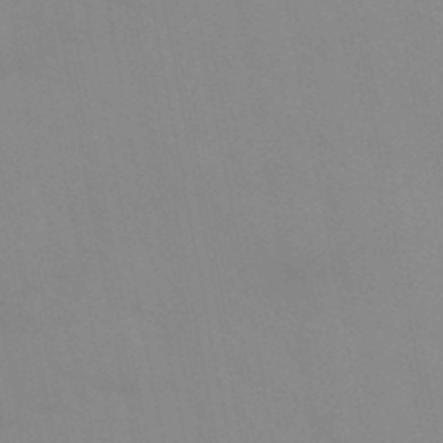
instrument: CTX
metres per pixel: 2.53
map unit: Aa
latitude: 32.3089
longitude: -146.1389
